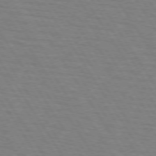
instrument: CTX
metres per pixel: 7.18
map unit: lApd
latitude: 73.3293
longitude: -72.8380
